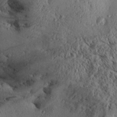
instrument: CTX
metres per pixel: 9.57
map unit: Aa
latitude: 28.7435
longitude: -134.6868
